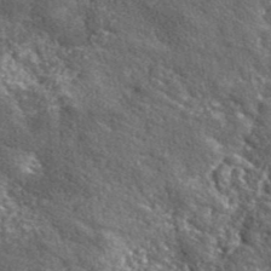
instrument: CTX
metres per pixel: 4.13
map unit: eHh
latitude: 42.2334
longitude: -90.5735
